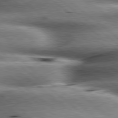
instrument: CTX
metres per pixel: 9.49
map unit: lApd
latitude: 79.8017
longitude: -139.7639
